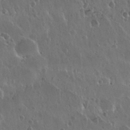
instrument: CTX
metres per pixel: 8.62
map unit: Nhu
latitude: 30.4412
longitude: -56.1010
